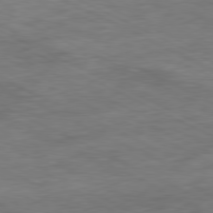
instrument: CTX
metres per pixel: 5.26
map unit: Ap
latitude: -80.9920
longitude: -91.8961
